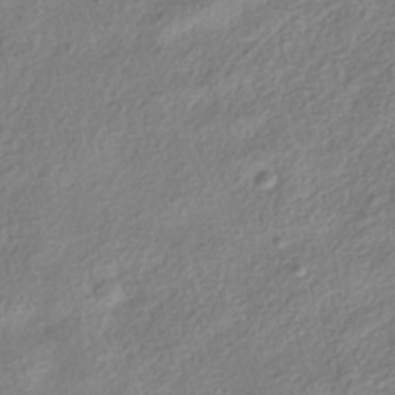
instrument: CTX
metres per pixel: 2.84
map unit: HNhu
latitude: -39.7478
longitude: 101.4265
